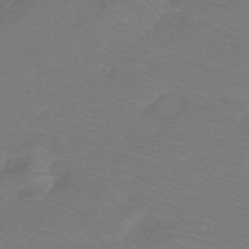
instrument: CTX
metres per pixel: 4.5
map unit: eHb
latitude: -42.9541
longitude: 84.5573
